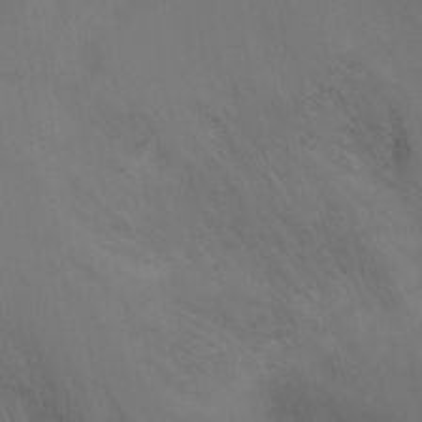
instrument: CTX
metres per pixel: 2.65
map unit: Ht
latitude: -10.9164
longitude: -27.8961
